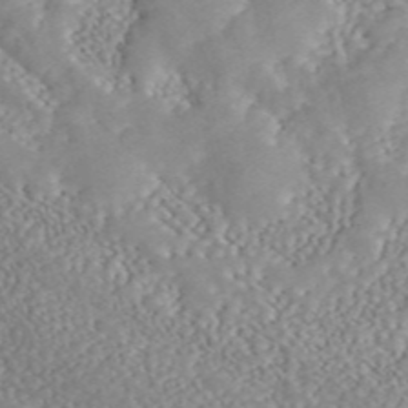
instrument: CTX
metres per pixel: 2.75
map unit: ANa
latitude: 46.3468
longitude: 49.7100
